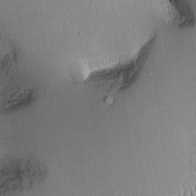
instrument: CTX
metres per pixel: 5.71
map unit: Aa
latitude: 10.1956
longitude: -128.6301
